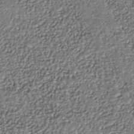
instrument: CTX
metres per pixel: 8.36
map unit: Nhu
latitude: -37.8233
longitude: -81.8205
